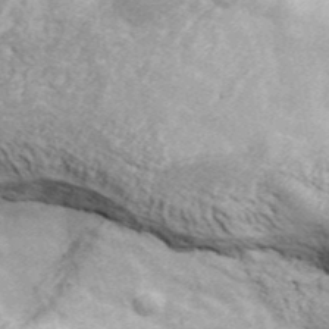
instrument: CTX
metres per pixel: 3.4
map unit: eHh
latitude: 43.4804
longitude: -90.1578
